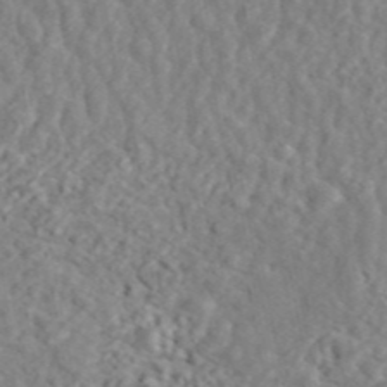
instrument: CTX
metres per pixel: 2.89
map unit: ANa
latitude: 45.1025
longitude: 23.1620
